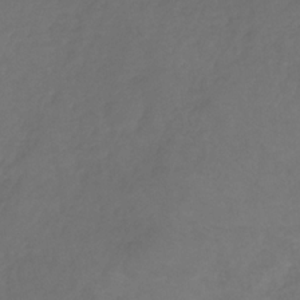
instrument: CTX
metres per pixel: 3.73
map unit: HNb
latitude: -31.5777
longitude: 63.6344
